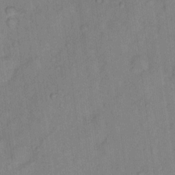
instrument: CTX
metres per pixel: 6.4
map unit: Hto
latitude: 15.0648
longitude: -39.8772
